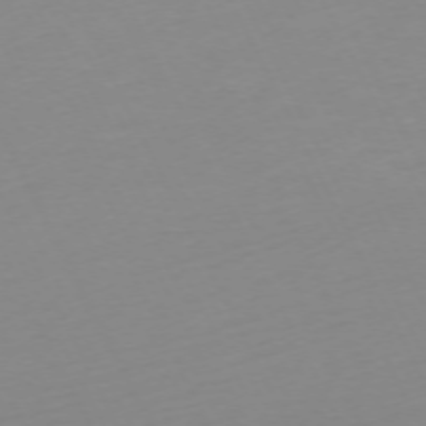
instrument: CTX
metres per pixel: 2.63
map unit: Ap
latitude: -73.0675
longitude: -69.8395
